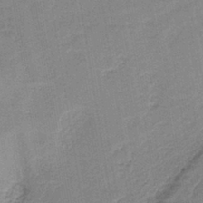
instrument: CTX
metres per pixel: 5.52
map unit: HNb
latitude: -40.3495
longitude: 50.4062
